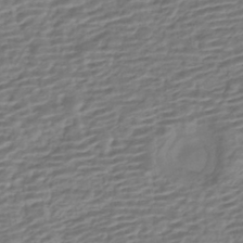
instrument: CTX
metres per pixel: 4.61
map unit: HNhu
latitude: -43.0675
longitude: 101.0486
